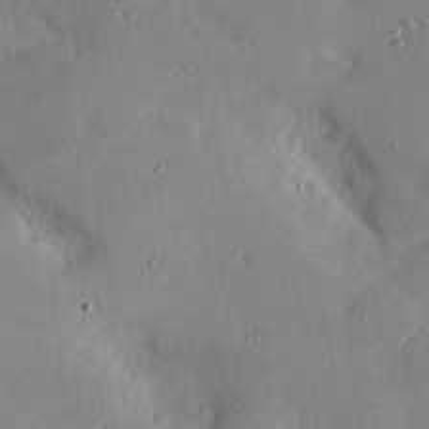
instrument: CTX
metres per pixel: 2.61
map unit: Hve
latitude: 25.7827
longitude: -93.2537
